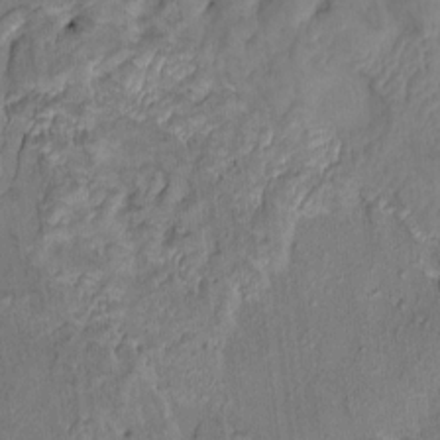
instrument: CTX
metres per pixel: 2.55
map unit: HNhu
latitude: 5.4804
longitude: 10.7274
